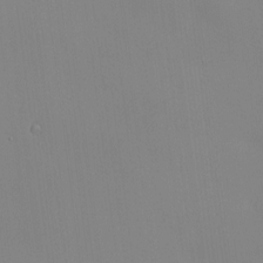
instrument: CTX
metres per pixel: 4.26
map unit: HNhu
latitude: 10.5357
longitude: 15.6722
